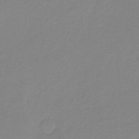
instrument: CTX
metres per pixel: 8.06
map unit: HNb
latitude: -32.0661
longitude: 60.8219
